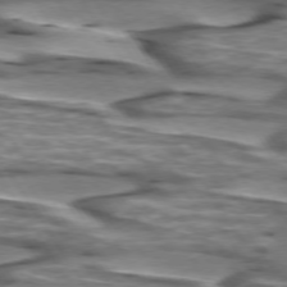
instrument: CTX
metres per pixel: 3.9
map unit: lApd
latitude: 74.4790
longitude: -56.8002
